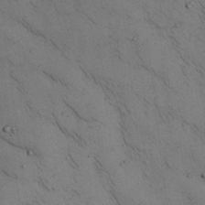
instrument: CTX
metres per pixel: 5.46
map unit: Nhu
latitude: 28.8002
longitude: -71.3859
